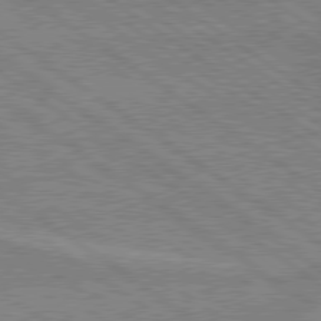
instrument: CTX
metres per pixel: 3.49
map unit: lApd
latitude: 79.2159
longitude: -161.7827
